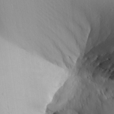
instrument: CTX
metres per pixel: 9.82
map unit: Aa
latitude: 25.4048
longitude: -129.4615
